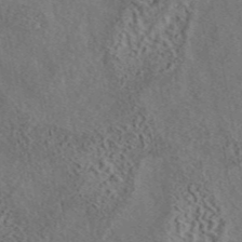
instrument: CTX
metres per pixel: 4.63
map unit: eAb
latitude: 43.8017
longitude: 115.5210
